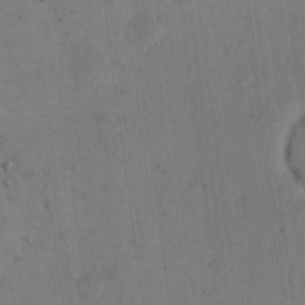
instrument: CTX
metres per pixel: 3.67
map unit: eHh
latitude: 14.3279
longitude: -67.1214
